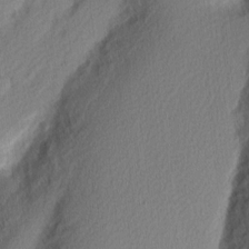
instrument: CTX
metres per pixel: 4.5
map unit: Nhu
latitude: 2.5545
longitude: -76.8191
